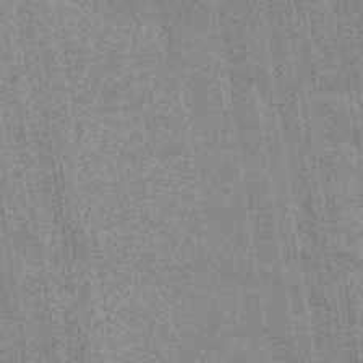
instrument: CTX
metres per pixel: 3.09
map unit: lHb
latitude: -40.3873
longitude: 75.8234
